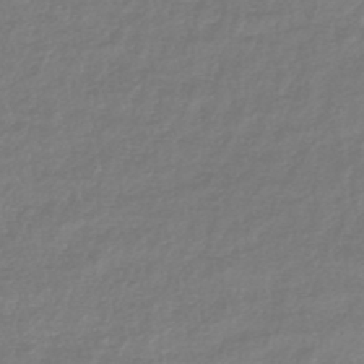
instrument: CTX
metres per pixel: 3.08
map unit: lHb
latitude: -41.4832
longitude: 70.6896
